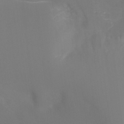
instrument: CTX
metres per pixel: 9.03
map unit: Ht
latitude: -9.8233
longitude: -29.2348
